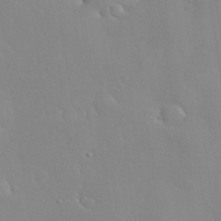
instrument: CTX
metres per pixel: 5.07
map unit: Nhu
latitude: 31.0270
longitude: -57.5182
